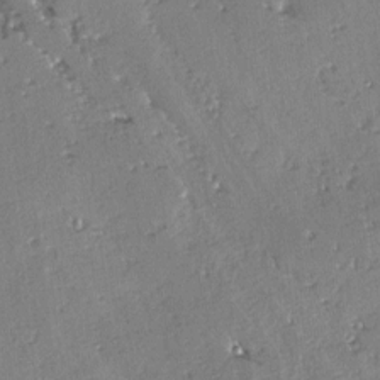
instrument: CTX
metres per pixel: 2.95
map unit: lAvf
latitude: -4.1039
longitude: -112.6301
